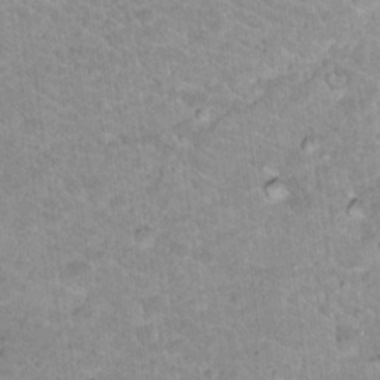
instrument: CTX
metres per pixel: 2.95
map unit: Nhu
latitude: 18.4979
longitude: -31.6694
